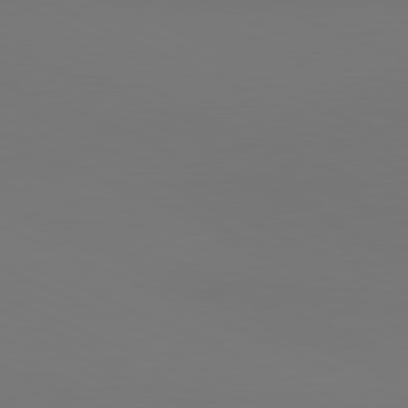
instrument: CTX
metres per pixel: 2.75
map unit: lApd
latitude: 81.1970
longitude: 147.4076
